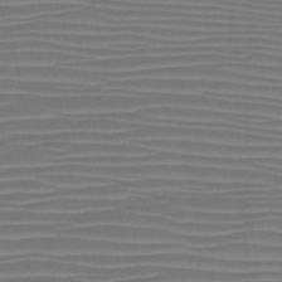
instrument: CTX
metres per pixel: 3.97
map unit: HNb
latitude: -47.0108
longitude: -42.4790
